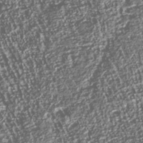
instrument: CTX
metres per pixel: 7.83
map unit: Nhu
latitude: -39.9178
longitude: -82.8380
